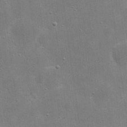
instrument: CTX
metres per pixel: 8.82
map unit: eHh
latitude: 20.9892
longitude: -67.0836
